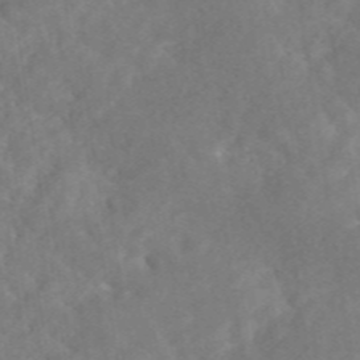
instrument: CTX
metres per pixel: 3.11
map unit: eAb
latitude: 46.4034
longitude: 127.3131
